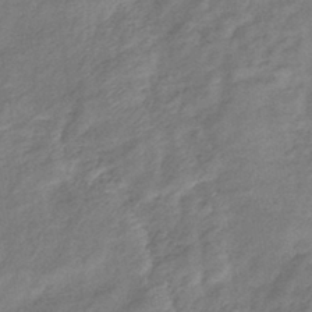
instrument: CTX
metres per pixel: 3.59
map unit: eHb
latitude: -41.1809
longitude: 80.7274
